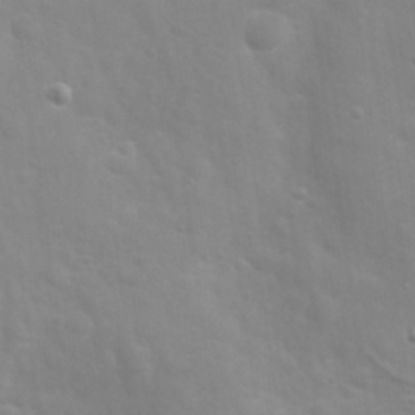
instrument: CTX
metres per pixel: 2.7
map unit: eHh
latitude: 31.4994
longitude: -58.1578
